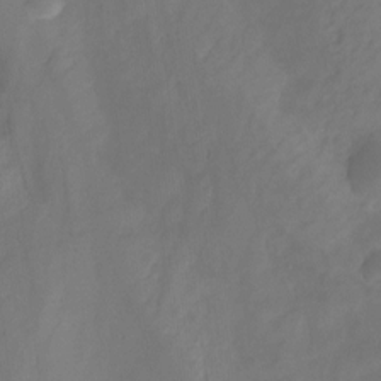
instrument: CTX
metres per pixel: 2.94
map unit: Nhu
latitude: -13.8234
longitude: -52.1578
